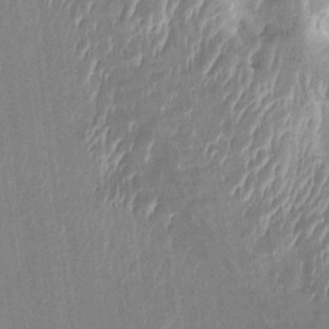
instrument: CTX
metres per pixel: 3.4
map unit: HNhu
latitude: 4.4034
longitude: -7.3671
